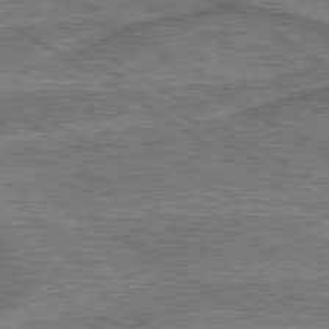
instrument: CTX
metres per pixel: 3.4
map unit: lApd
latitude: 79.6883
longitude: 172.3306
